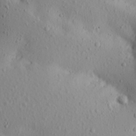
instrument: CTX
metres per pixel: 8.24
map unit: Aa
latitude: 18.6490
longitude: -144.0255
